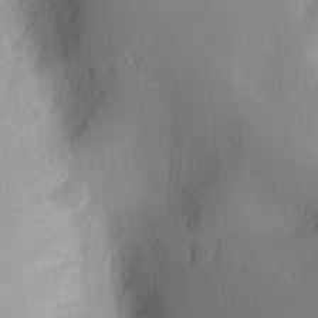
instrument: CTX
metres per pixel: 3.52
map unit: Htu
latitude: -8.8408
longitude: 176.4440
